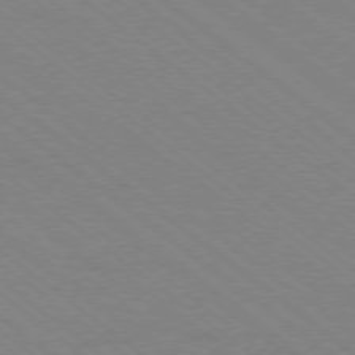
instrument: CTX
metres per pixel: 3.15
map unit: Ap
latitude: -78.8030
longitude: -64.4790
